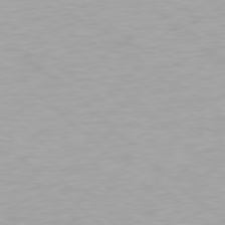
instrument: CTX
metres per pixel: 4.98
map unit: Hpe
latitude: 78.3090
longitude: -170.3278
